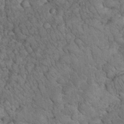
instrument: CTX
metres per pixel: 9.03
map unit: eHh
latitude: 33.1403
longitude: -66.1011
